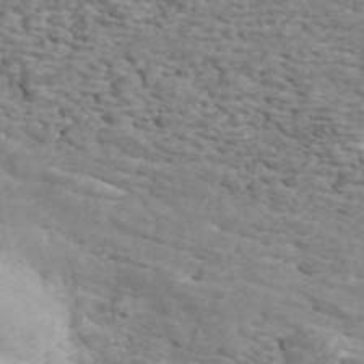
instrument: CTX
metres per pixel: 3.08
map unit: ANa
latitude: 44.9891
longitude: 27.8044
